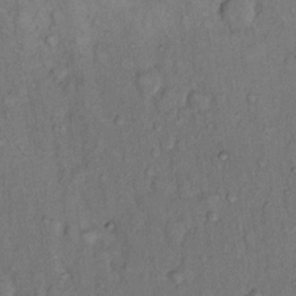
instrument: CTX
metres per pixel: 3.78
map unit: Hto
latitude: 11.4616
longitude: -60.9136
